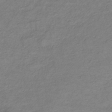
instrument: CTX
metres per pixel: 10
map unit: lHb
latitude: -35.1620
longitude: 72.6140
